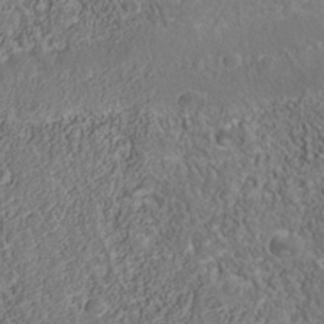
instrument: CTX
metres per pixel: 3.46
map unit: Nhu
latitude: -39.6344
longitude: -85.2348
